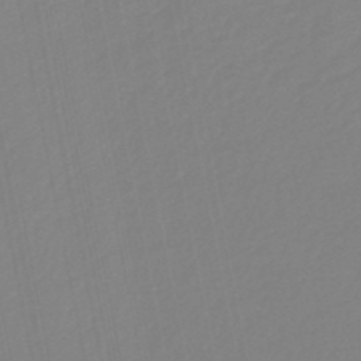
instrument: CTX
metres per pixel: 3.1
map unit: HNb
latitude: -49.4077
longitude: 58.7085
